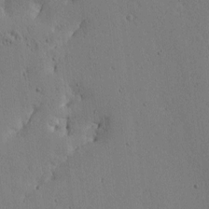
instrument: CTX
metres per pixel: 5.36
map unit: lAa
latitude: 6.8191
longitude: -114.2144
